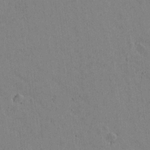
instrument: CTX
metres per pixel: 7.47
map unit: lAvf
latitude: 15.4616
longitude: -125.6882
